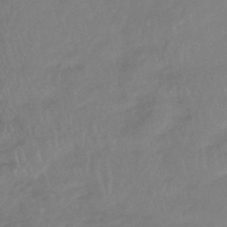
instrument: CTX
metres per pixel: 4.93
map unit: HNhu
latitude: -46.8219
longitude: 91.9556
